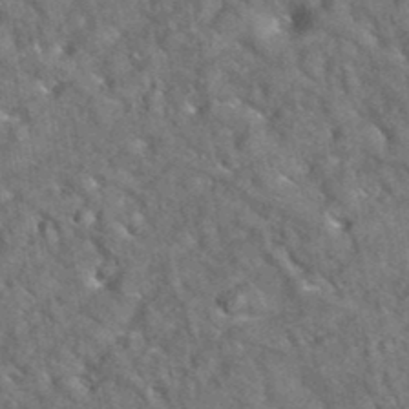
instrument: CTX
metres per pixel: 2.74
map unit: eAb
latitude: 35.4237
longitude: 114.4251
